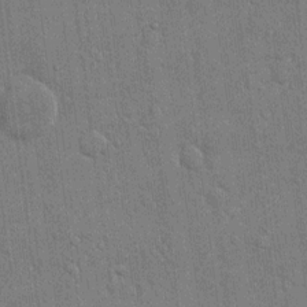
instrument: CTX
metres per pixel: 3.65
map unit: eHh
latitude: 15.0270
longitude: -69.1214
